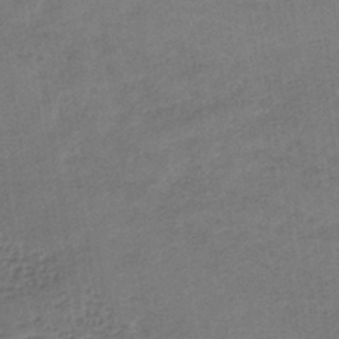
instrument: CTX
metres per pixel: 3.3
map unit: lHb
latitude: -38.5574
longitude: 71.4832
